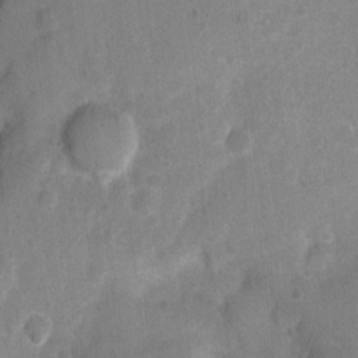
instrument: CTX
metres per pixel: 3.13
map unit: Nhu
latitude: 3.0269
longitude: -16.3845
